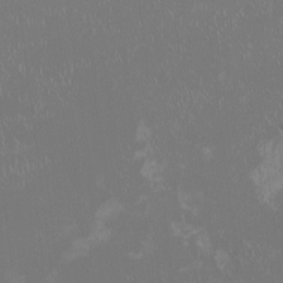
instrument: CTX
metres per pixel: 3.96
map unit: HNhu
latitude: -1.2754
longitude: 1.3132
